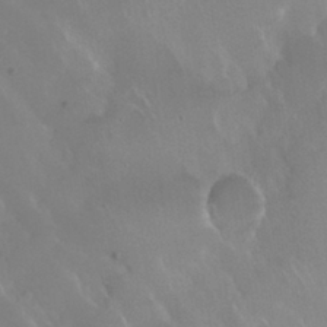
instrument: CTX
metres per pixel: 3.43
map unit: Nhu
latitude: 30.1578
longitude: -57.3859
